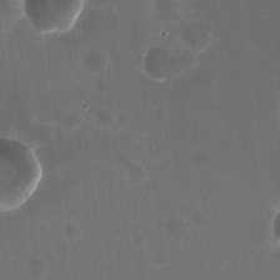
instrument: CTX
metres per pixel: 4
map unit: HNhu
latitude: -2.4817
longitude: -3.3104
